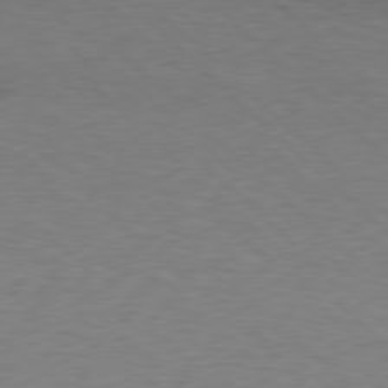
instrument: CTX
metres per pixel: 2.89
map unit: lApd
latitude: 77.6127
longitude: -53.7450
